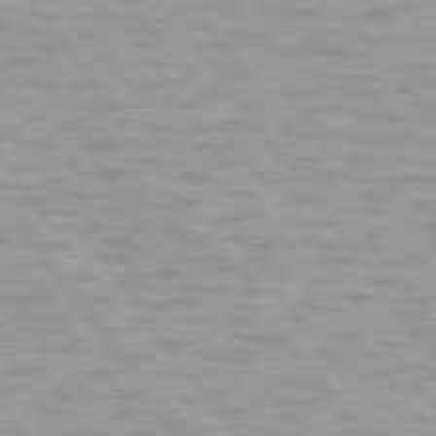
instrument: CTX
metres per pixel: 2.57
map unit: lApd
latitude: 74.8947
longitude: -48.1956
